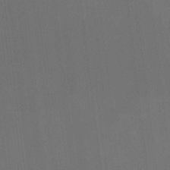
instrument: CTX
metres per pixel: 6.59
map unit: Htu
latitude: -6.4629
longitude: -68.3845
